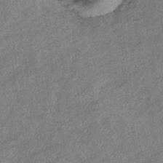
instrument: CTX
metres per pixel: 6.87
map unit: eHb
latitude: -38.8219
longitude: 77.5966
